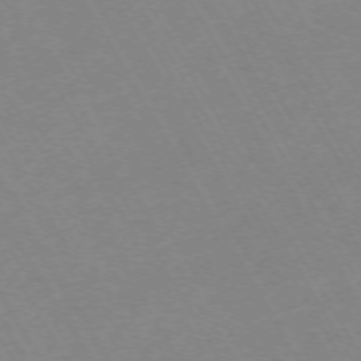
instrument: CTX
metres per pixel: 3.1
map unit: Hpe
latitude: -72.1228
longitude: 9.3698
